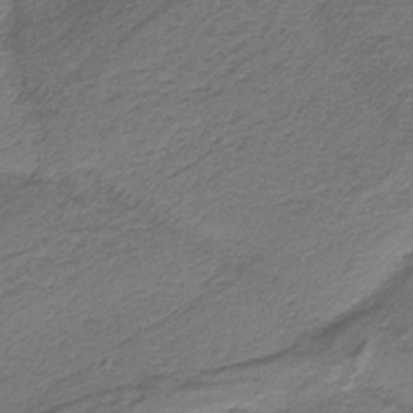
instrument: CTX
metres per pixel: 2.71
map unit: HNb
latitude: -37.2942
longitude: 54.4629
